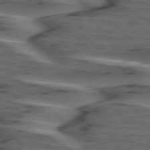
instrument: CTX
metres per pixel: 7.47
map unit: lApd
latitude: 75.4426
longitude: -71.0647
